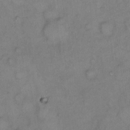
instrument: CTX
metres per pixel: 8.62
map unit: Hto
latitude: 6.4223
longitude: -61.6694
